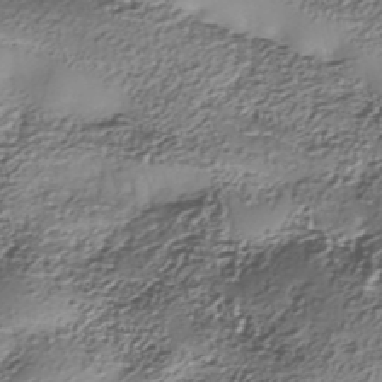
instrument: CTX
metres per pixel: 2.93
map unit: Nhe
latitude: -38.4818
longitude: -147.8773
